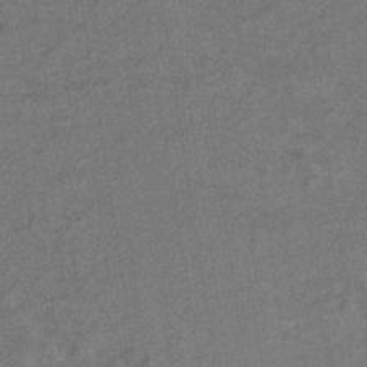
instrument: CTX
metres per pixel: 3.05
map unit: lHb
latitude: -37.8611
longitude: 71.1242
